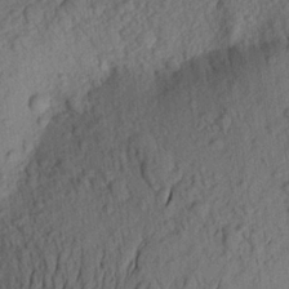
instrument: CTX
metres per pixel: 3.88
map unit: Aa
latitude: 21.9528
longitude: -147.4049
